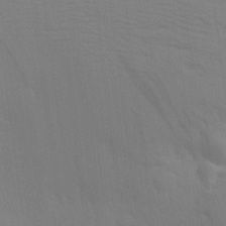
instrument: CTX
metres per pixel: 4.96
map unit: Aa
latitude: 25.4804
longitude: -145.5560
